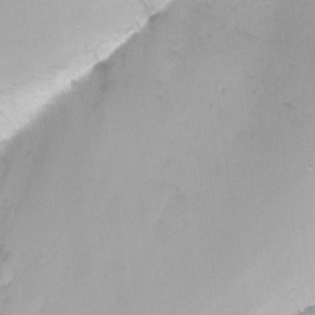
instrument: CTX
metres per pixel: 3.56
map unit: Nhu
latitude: -12.8219
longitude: -58.2145
